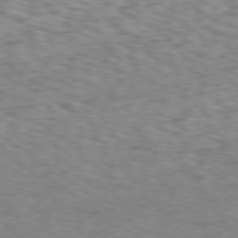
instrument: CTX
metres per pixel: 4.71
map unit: Ap
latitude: -79.1998
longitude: -77.4426
